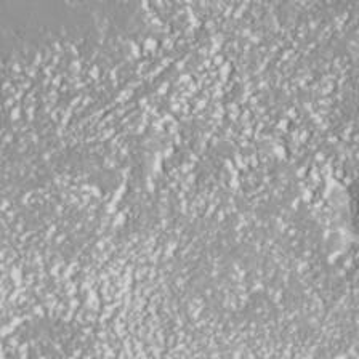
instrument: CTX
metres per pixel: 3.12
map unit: Nhe
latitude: -35.8989
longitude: -91.6883
